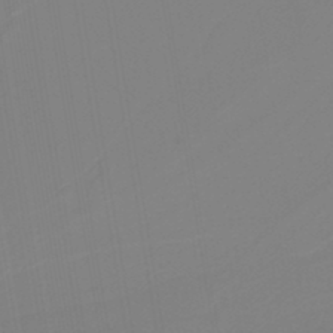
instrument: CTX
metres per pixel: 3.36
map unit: HNb
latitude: -41.1242
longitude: 51.5210
